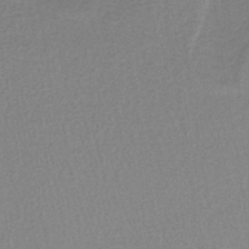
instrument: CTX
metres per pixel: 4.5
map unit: lHb
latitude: -40.8408
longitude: 64.2740
